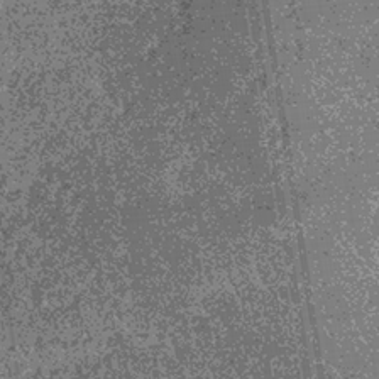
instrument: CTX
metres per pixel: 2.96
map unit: lHb
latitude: -36.6329
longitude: 67.8990
